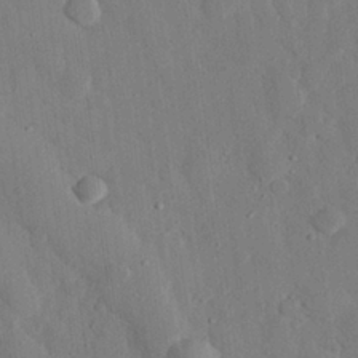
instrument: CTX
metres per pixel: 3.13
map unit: eHh
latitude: 27.1781
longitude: -78.9325
